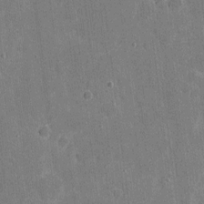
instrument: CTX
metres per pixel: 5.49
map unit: eHh
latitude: 6.1011
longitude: -67.6316
